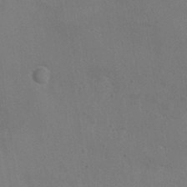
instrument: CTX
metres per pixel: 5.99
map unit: Nhu
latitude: 0.0822
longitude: -15.8773
